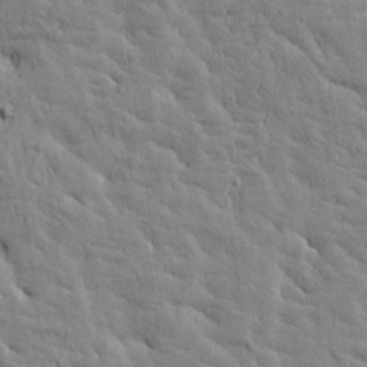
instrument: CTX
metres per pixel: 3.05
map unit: Htu
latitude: -3.6154
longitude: 174.4062
